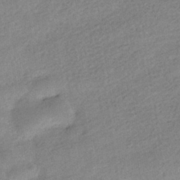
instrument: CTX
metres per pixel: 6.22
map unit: HNhu
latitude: -40.9919
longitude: 96.1417
